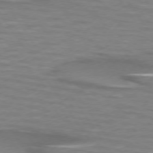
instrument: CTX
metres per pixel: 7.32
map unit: lApd
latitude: 74.2334
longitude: -51.7638
